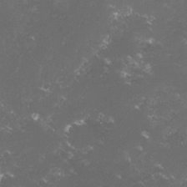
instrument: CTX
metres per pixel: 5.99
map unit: lHvf
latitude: -15.2376
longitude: -102.0255
